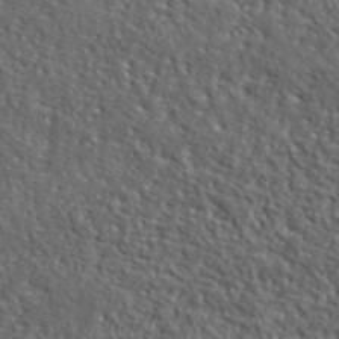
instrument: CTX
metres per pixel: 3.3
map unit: ANa
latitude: 41.4615
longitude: -87.2348
